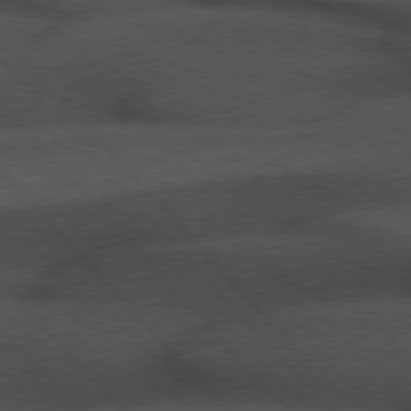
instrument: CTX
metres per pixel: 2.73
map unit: Hpe
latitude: 76.6112
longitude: -157.6504
